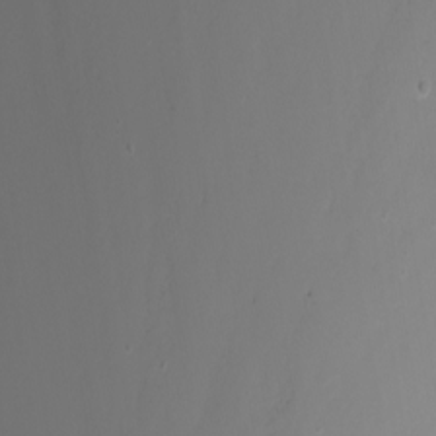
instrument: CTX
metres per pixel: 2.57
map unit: Nhu
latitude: -4.3873
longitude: -76.6868
